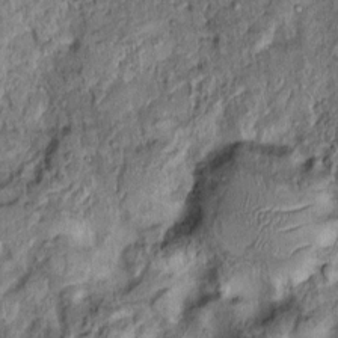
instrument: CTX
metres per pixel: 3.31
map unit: Ht
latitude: -1.5966
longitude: -14.2334
